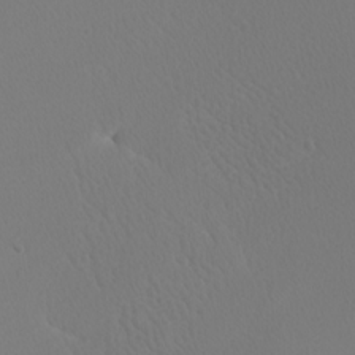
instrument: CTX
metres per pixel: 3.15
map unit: Nhu
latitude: -7.6344
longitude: -95.2726
